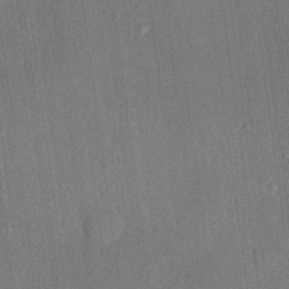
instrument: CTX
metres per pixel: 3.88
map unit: lHvf
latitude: 20.7247
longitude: 141.1620
